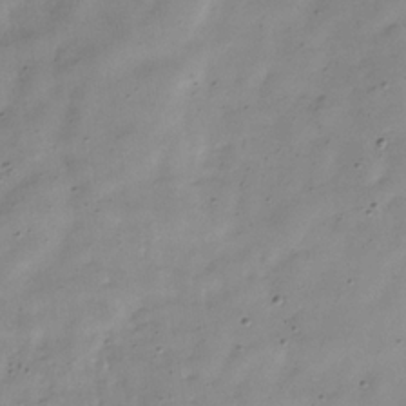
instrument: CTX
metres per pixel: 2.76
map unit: Hve
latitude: -32.1039
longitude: 90.6519
